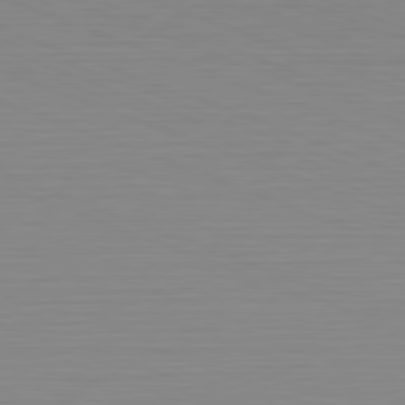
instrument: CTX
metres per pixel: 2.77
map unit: Hpe
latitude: -82.3495
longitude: 6.8030
